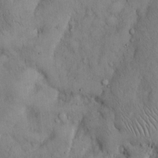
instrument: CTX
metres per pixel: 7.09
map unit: Hto
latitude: 14.2145
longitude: -58.3656
